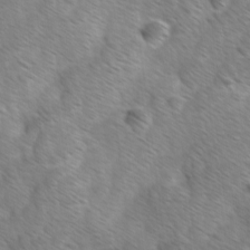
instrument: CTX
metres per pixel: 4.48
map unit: Ave
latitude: -0.3307
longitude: -112.8380
